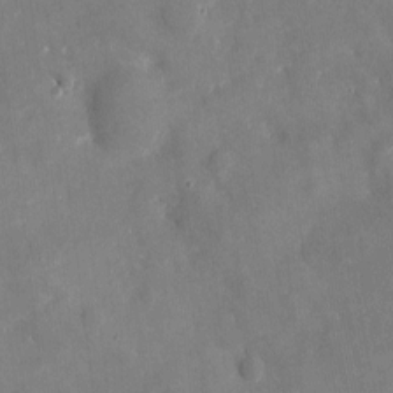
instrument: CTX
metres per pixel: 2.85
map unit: eHh
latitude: 4.9892
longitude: -69.9717
